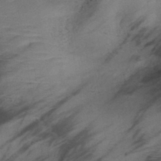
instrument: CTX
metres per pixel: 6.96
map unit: lHb
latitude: -40.9542
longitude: 78.1794
